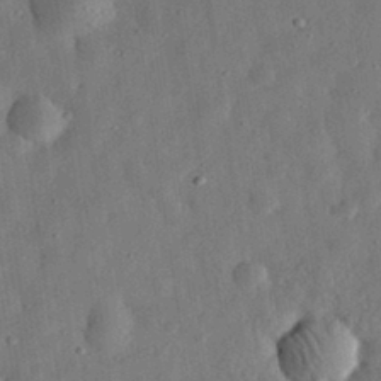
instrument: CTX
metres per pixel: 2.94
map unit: eHh
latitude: 31.1781
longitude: -76.2144
